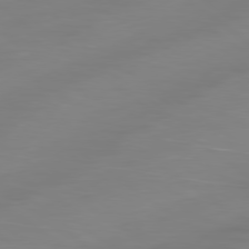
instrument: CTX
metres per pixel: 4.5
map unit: Ap
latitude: -79.9178
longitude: -60.7624
